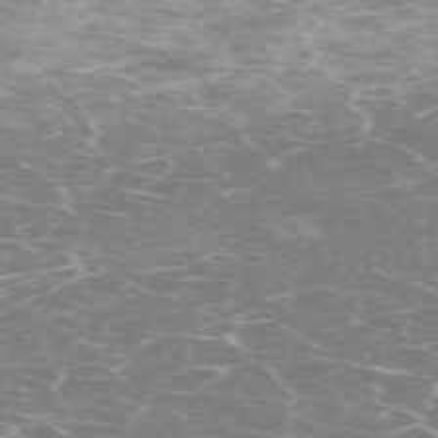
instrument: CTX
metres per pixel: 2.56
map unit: Hpe
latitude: -71.5588
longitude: 8.2550
